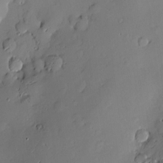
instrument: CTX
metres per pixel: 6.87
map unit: Hve
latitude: -9.5399
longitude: 174.7274
